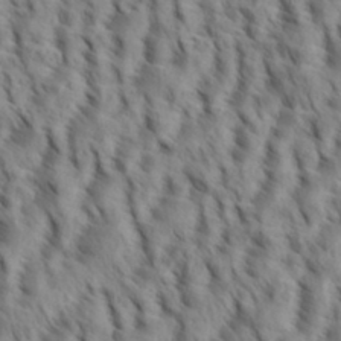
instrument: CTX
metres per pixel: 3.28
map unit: eHh
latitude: 34.9891
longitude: -138.4979
